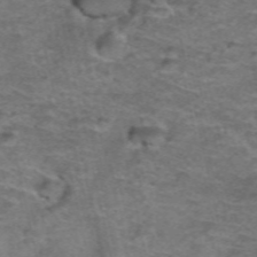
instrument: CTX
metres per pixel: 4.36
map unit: Hto
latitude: 38.6679
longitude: -41.6127
